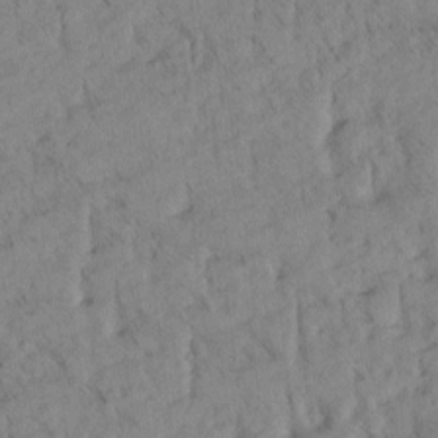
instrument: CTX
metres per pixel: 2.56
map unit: Htu
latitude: -4.5951
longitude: 173.6722
